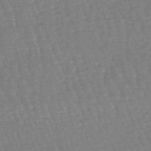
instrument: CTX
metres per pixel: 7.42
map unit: eHb
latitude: -45.6533
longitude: 80.3118
